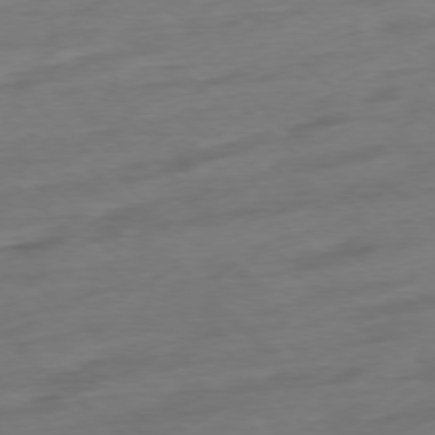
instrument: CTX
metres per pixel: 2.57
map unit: Ap
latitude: -77.6155
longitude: -98.0255
